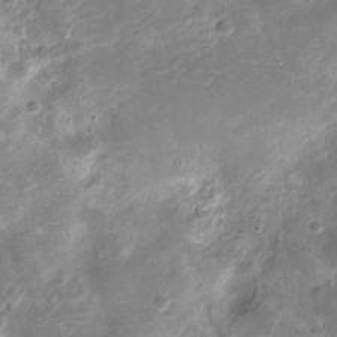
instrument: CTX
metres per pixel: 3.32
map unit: Ht
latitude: -10.9164
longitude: -20.9136
